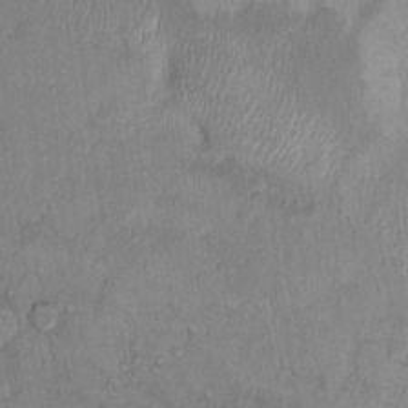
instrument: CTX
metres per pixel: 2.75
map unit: Hto
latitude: 11.0836
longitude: -58.2334
